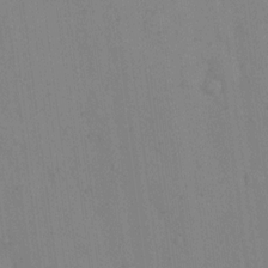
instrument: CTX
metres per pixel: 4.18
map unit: eHh
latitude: 12.7246
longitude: -62.3090
